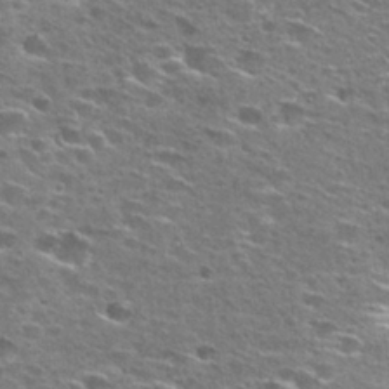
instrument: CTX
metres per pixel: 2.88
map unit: Hto
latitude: 27.1025
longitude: -47.6694
